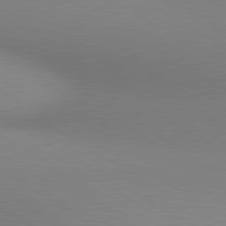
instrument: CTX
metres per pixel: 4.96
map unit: lApd
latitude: 80.4601
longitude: 130.6329
